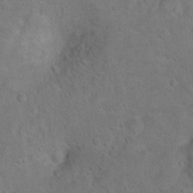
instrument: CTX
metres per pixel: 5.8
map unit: Hto
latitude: 10.5924
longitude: -35.8961
